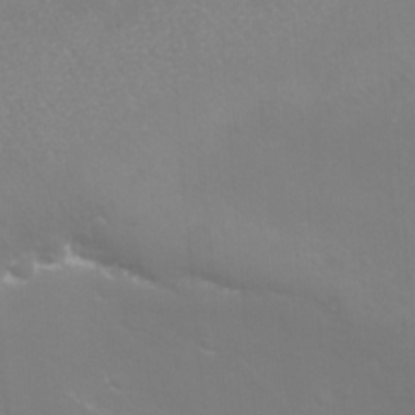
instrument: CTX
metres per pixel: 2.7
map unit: eHh
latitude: -10.9353
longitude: -65.5560
